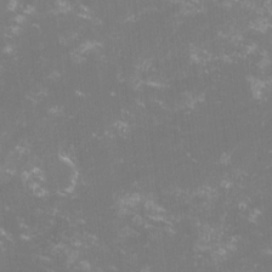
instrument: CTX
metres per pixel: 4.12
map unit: lHvf
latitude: -14.6708
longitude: -101.2537
